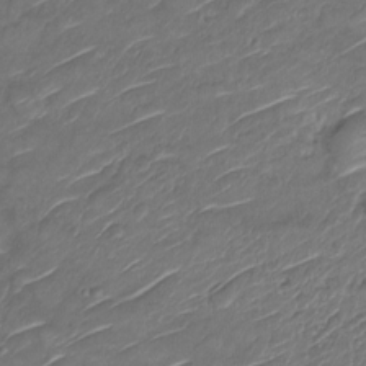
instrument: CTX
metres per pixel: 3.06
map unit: Nve
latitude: -18.3495
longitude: 107.4455
